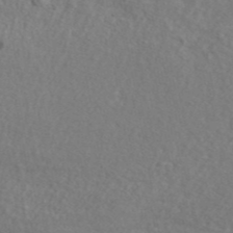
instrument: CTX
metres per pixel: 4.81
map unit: ANa
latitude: 44.3845
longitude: -85.4427
